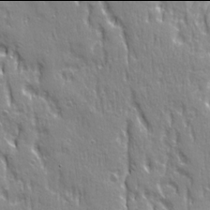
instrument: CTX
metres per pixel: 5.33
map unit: Ave
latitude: 21.9906
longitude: -135.0080
